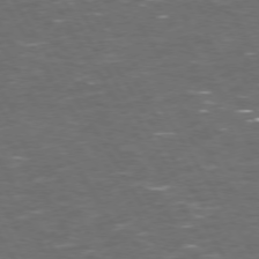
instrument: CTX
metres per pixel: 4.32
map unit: Hpe
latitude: 72.7058
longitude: -124.4223
